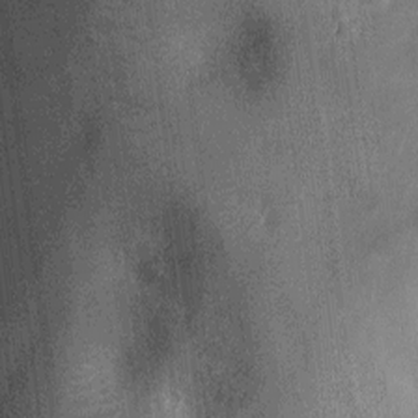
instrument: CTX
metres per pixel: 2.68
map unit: Ht
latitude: -12.4062
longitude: -21.1781
